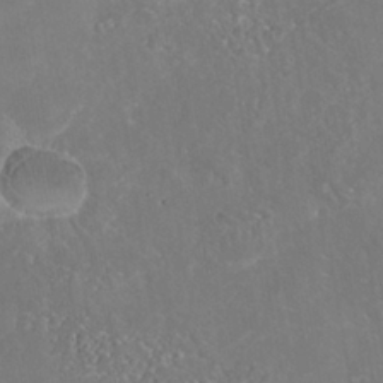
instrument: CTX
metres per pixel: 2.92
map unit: Nhe
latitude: -39.2187
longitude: -117.7072
